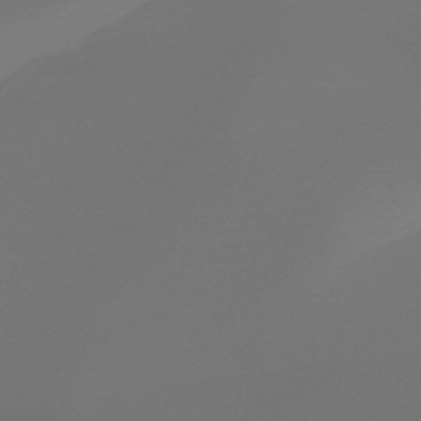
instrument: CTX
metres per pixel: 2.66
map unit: HNb
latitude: -45.2754
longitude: -44.2144
